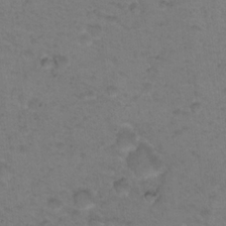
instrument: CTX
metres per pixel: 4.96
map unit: Nhu
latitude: 18.0822
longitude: -31.0081
